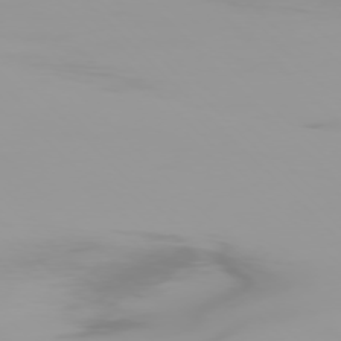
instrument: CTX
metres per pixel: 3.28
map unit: Ap
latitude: -76.6141
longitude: -75.1781
